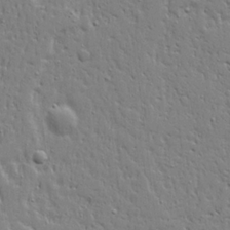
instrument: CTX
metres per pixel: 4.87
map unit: Ave
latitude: 20.6869
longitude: -127.6316
